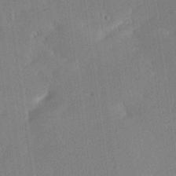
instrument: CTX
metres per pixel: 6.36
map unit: lHvf
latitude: 26.1011
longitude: 141.2754
